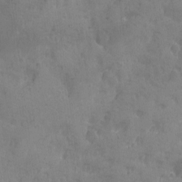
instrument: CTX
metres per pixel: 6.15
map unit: Ave
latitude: -8.5763
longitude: -119.2537
